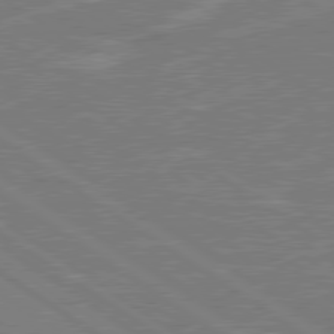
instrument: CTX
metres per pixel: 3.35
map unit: Hpe
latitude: 79.1403
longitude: -131.0648
